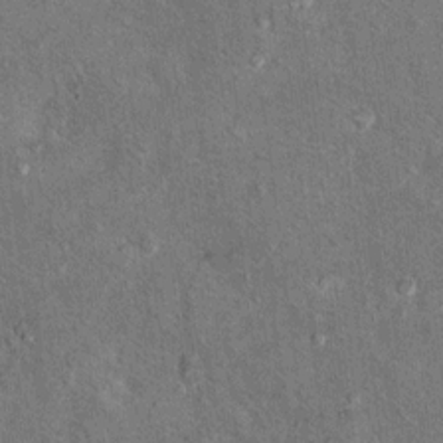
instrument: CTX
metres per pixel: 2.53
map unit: Hto
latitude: 11.1781
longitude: -37.4048
